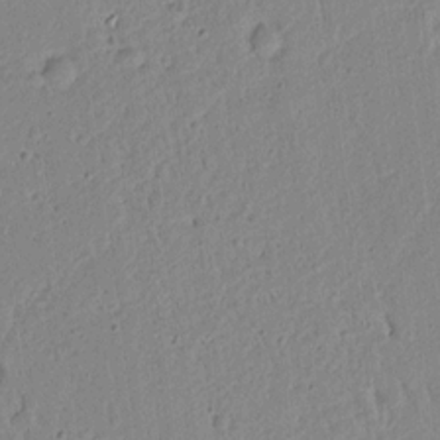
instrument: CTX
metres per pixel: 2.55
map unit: Aa
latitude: 13.6883
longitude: -139.6694
